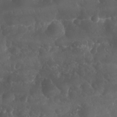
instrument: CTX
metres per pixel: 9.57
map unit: Nhu
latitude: 26.3467
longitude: -63.5749
